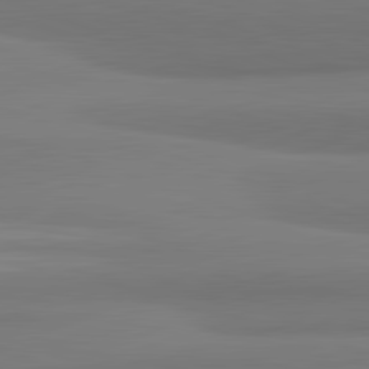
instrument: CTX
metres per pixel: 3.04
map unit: lApd
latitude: 82.2333
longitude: 169.5399
